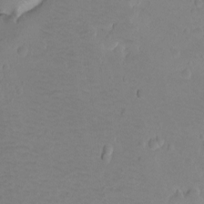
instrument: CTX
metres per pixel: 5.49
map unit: Ht
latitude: -9.0297
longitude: -36.2334
